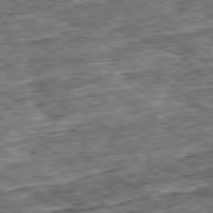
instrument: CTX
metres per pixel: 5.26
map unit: Ap
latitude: -79.5210
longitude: -85.4804
